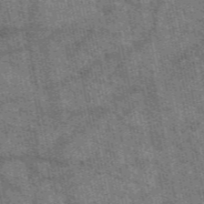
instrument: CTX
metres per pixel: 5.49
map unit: eAb
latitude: 50.9702
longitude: 114.8408
